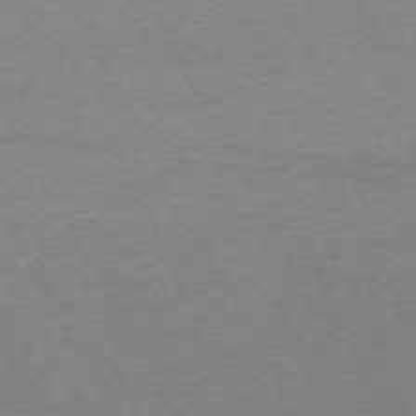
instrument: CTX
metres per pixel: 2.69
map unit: Ap
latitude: -72.3117
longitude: -69.7639
